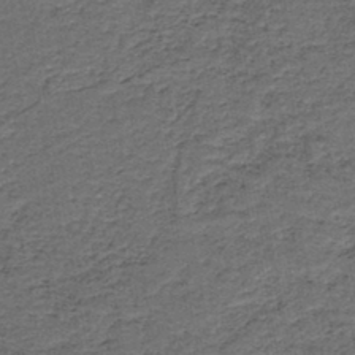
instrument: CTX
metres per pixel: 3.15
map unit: HNb
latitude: -43.2942
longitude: 51.3510
